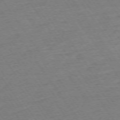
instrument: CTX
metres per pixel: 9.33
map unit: Ap
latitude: -74.2551
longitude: -83.3481
